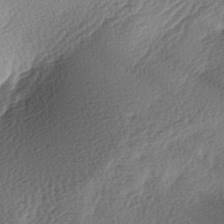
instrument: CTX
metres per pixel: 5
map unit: lAa
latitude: -3.3320
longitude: -128.9702
